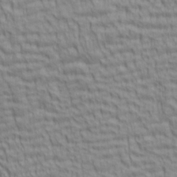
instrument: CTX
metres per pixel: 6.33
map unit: lAa
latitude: 6.0633
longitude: -115.4426
